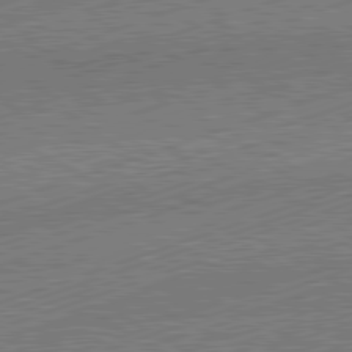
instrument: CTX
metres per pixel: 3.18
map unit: Hpe
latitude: -82.2739
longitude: 19.5210
